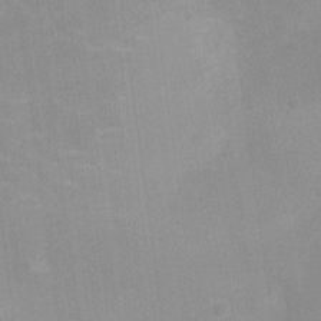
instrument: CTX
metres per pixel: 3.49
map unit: Ht
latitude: -4.9541
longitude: -15.2726
